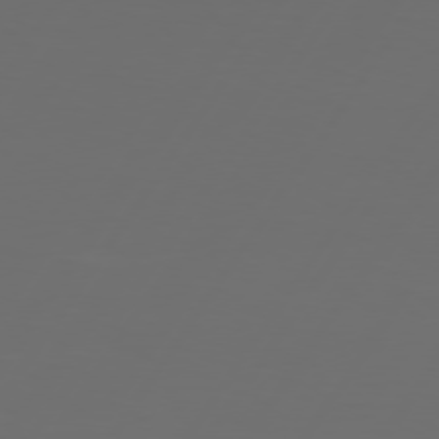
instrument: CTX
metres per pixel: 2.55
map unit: Hpe
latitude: 74.7624
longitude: -125.7638
